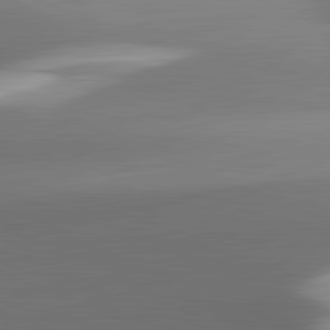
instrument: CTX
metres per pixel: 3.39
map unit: lApd
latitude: 81.9528
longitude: 142.8030
